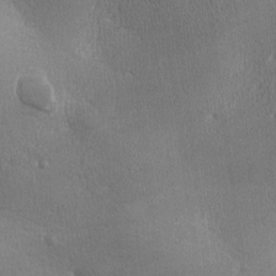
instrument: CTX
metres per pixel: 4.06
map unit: lAa
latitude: -7.8422
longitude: -125.0647
